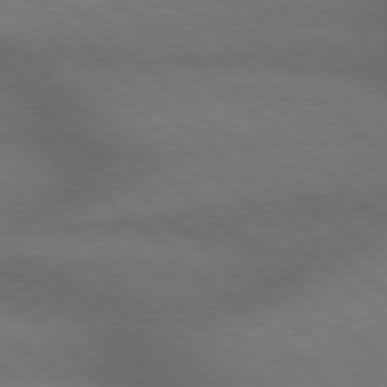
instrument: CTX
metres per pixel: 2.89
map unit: Hpe
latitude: 77.9528
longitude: -157.3859
